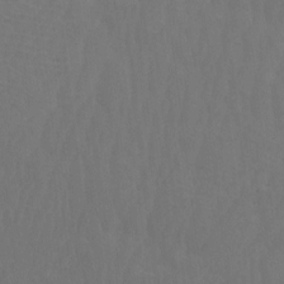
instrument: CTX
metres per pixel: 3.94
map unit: Htu
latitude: -7.2565
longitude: -69.1781
